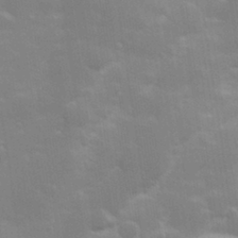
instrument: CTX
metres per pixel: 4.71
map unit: Hve
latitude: 31.2726
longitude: 149.7478
